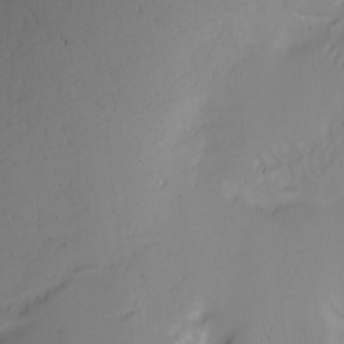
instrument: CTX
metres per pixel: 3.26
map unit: Nhu
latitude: -4.8408
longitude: -92.4601
